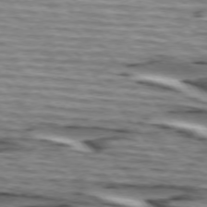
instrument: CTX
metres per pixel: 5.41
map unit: lApd
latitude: 74.4979
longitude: -72.4223
